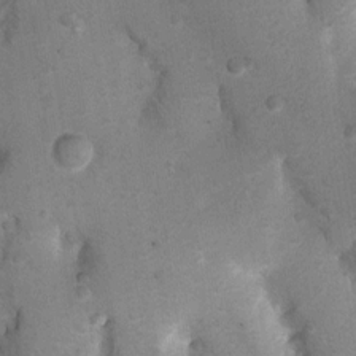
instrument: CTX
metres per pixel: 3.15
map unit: Ht
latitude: 4.8191
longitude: -29.6127
